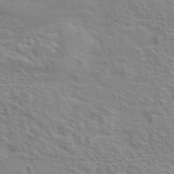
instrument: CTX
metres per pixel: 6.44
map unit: eAb
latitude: 42.9514
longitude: 107.8801
